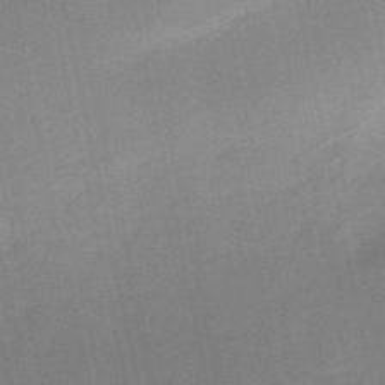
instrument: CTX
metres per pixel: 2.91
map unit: HNb
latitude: -52.2361
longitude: -46.6491
